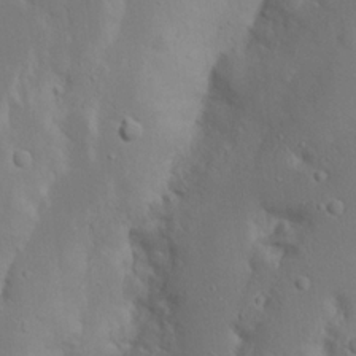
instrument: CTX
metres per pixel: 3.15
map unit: Nhu
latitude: 18.7057
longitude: -73.5749
